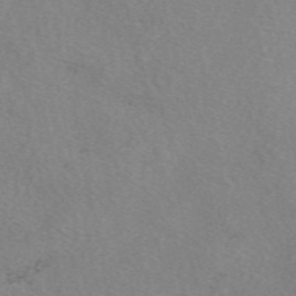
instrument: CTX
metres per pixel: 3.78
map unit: eAb
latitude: 49.8205
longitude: 107.4644
